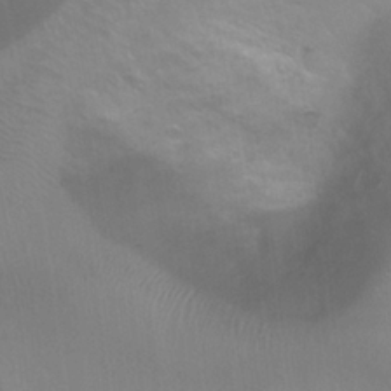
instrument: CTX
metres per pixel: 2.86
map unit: Ht
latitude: 4.4979
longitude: -19.9717
